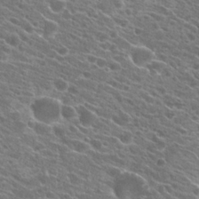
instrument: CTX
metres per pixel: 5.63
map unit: Hto
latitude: 23.4804
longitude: -41.0269
